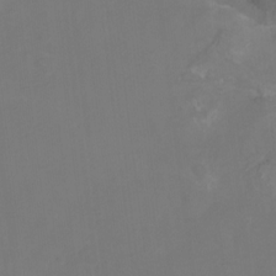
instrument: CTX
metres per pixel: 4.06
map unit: Nhu
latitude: -15.7856
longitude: -54.8380
